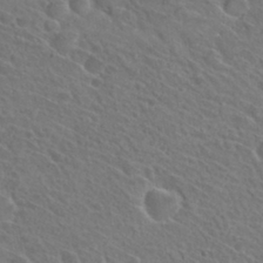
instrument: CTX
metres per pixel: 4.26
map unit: Hto
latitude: 31.8017
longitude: -47.1215
